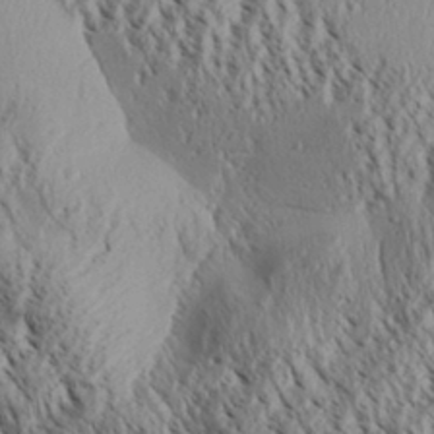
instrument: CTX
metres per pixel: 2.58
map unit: Aa
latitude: 30.5546
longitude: -137.8395
